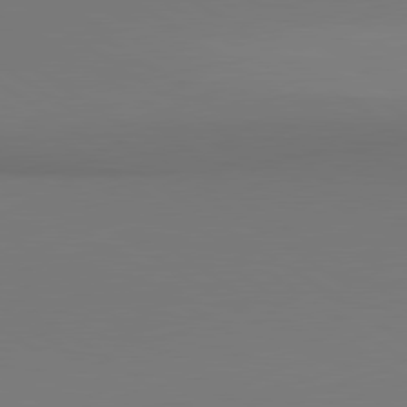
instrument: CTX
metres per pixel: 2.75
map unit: lApd
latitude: 80.6113
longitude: 152.2928
